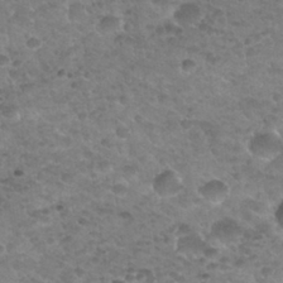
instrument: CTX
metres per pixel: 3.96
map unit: Nhu
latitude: 30.5546
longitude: -52.2334
